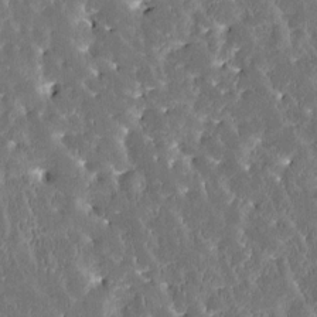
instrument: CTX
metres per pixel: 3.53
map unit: Htu
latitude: -3.6910
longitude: 175.0297
